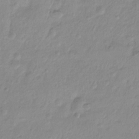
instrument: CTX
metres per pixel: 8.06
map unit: Ht
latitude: -8.0283
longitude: -39.4237
